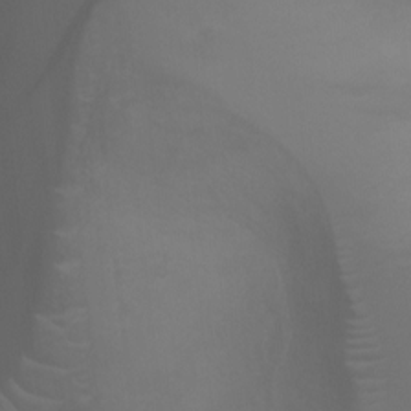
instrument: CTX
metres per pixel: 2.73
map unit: Ht
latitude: -1.3321
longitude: -20.7813
